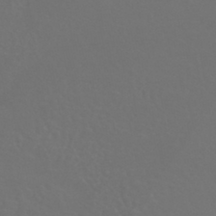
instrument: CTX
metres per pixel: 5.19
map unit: HNhu
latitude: -43.3698
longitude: 94.1227
